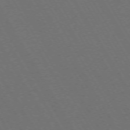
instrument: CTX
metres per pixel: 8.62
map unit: Ap
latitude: -74.0661
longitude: -74.0822
